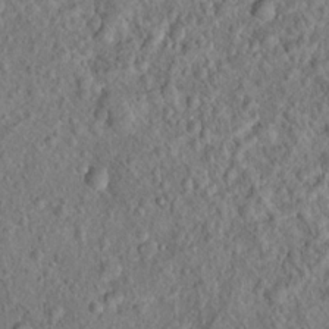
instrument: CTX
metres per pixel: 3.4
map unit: Hto
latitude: 15.9717
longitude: -41.1592
